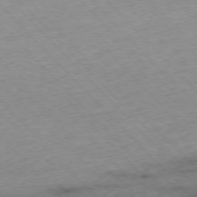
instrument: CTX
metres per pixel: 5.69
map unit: Ap
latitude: -76.5952
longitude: -87.5749
